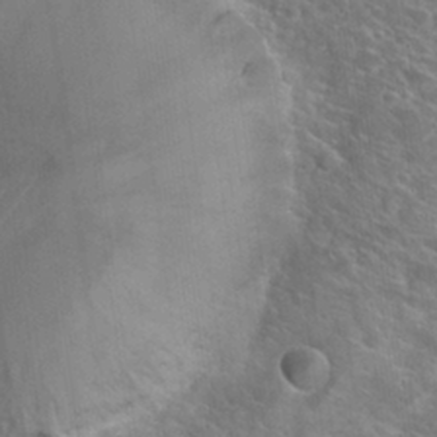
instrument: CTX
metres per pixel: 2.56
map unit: Hto
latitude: 25.9906
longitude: -41.4615
